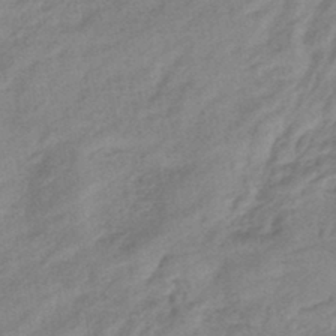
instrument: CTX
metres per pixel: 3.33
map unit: eHb
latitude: -44.3306
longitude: 85.1053
